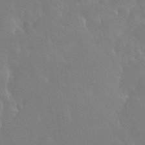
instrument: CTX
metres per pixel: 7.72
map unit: Nhu
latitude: 30.9325
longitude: -56.4978
